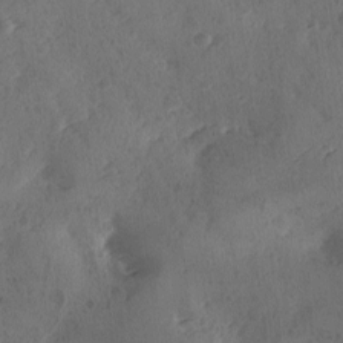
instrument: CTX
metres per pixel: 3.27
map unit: Ave
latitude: -9.5588
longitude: -118.4412
